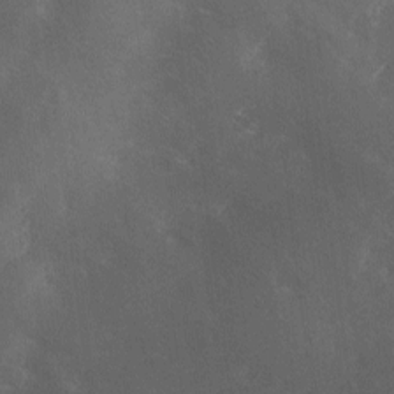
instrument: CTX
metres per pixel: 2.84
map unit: Ave
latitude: 0.7246
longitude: -111.6694
